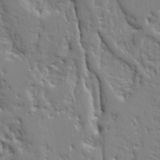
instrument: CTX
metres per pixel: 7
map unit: Ht
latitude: 9.4238
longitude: -77.3670
